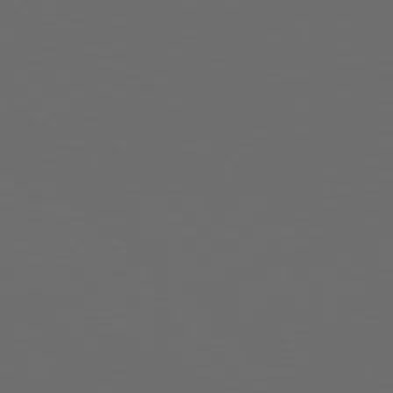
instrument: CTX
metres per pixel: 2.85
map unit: Hpe
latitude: 77.3292
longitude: -168.2901
